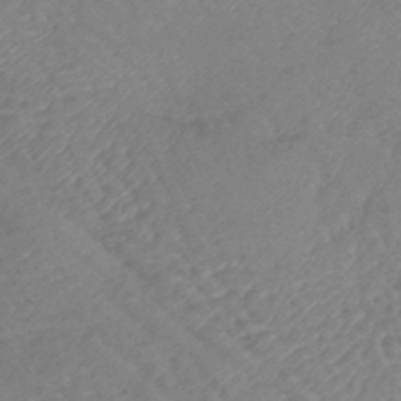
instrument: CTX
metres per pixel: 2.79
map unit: lHb
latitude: -43.5210
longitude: 79.9178
